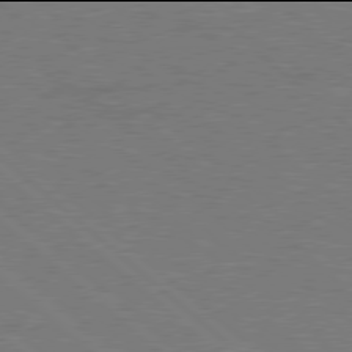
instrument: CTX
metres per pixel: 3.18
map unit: Hpe
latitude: 77.9906
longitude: -152.8569
